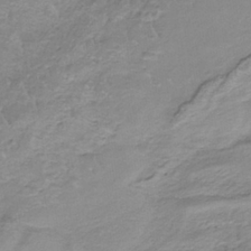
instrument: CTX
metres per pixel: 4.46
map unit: HNb
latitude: -34.7463
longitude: 57.9178
